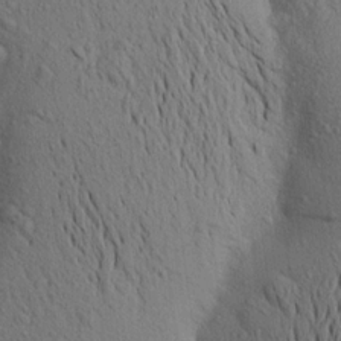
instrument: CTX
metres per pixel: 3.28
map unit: Aa
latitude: 18.6301
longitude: -148.9703
